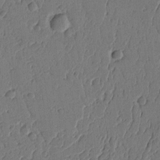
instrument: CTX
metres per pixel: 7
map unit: Ht
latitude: 9.6694
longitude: -78.4034
